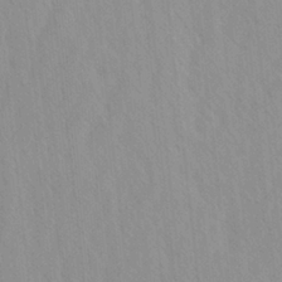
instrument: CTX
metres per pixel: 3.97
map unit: Ave
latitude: -1.3132
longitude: -113.1970
